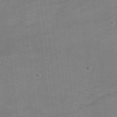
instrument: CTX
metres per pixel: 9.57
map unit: Hto
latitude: 17.4426
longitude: -39.0080
